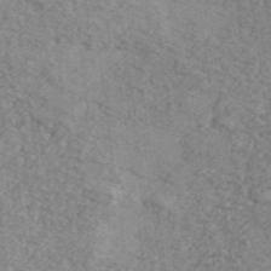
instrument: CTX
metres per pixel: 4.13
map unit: Ave
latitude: 41.3292
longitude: -110.6491
